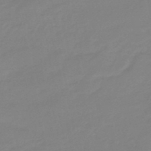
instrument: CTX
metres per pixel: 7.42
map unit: eHb
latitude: -46.0472
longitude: 86.1795
